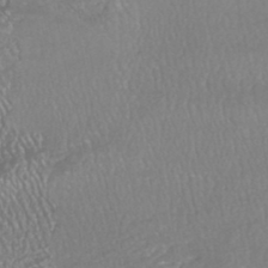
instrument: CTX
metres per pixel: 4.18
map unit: HNhu
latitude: -47.0675
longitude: 97.6911
